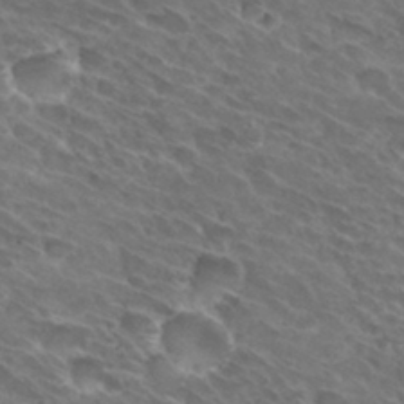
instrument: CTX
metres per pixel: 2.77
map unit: Hto
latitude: 31.6505
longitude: -44.1955
